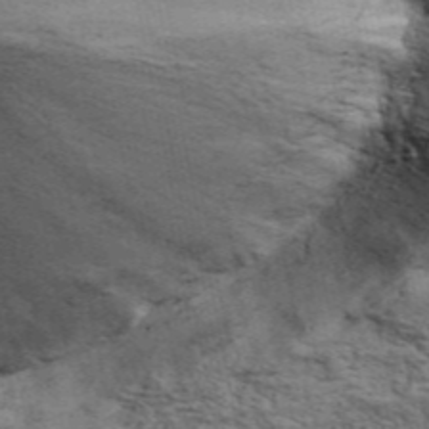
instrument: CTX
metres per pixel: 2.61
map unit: ANa
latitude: 49.1403
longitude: -82.0444
